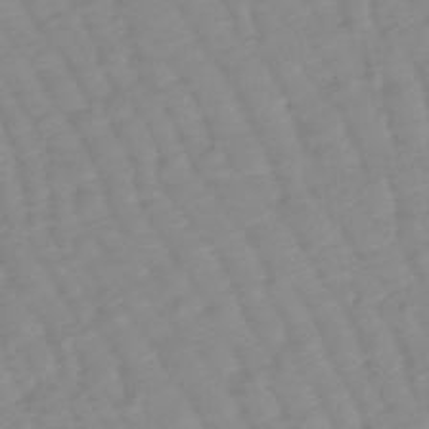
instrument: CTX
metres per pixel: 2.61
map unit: lHb
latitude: -48.0283
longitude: 78.3873
